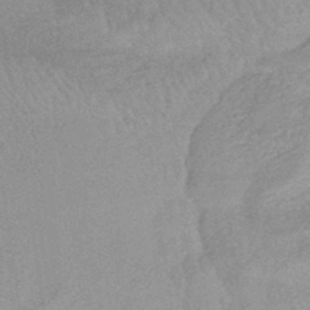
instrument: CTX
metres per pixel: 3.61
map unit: HNhu
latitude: -44.3873
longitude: 90.5574
